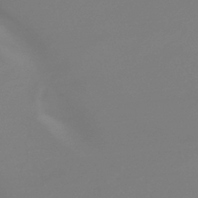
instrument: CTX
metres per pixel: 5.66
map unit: lHb
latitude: -44.3495
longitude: 71.1998
